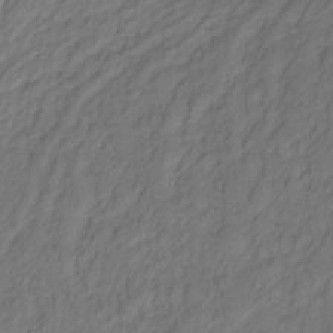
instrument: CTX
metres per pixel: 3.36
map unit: lHb
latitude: -33.2565
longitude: 67.4643
